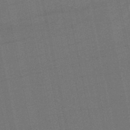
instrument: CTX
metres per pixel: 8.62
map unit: eHb
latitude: -49.8234
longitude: 78.4629
